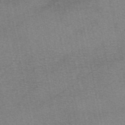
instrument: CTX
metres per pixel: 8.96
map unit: eAb
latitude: 48.7813
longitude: 103.7478
